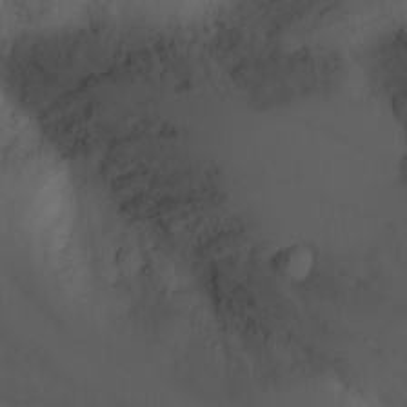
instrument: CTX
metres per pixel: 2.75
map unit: Nhu
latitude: -3.6154
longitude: -74.3467
